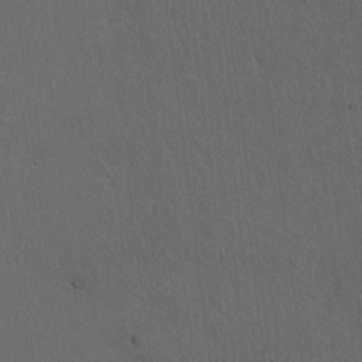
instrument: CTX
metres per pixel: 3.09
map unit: lAvf
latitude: 8.1389
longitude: 168.5951
